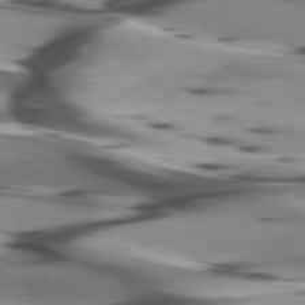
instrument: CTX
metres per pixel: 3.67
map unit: lApd
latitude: 75.8583
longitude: -64.1389
